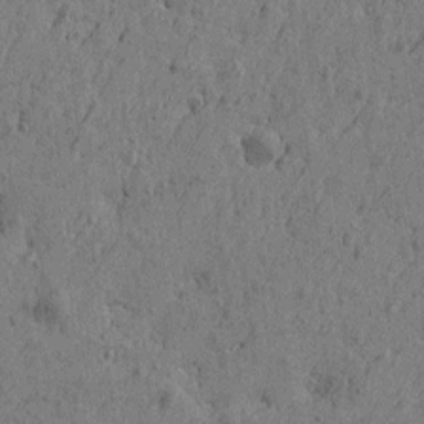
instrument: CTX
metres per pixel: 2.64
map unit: Htu
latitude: -5.8044
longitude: 179.9556
